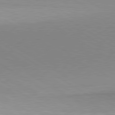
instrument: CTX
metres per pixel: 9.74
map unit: lApd
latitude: 80.1389
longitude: 156.3873
